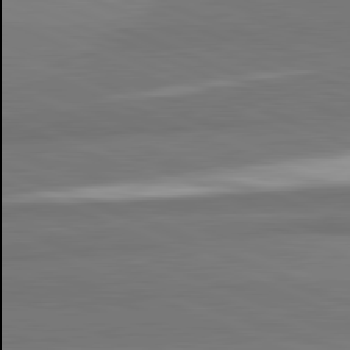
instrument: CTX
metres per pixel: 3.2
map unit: lApd
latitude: 82.2333
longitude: 154.0094
